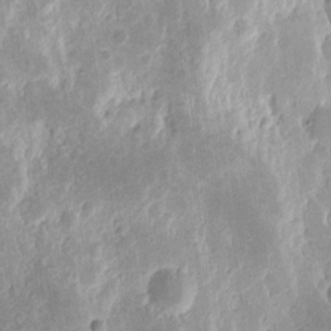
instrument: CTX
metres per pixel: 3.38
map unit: eHh
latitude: 9.9528
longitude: -71.6127
